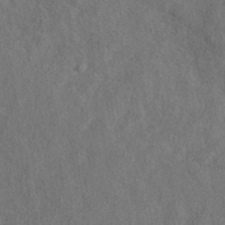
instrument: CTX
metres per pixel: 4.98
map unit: eAb
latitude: 43.9717
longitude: 109.1620
